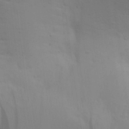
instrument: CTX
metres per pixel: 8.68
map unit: Aa
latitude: 28.7057
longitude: -144.6301
